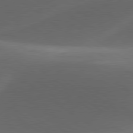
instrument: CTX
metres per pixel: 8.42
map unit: lApd
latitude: 79.3293
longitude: -49.6127
